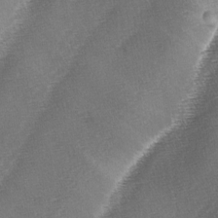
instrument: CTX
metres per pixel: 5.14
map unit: lAa
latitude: -4.4062
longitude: -129.4993
